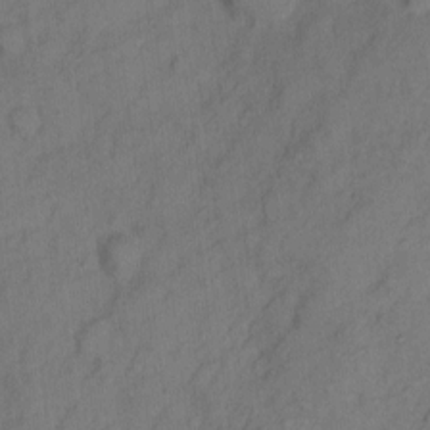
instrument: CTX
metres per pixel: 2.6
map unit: Hto
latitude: 5.0836
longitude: -61.0458
